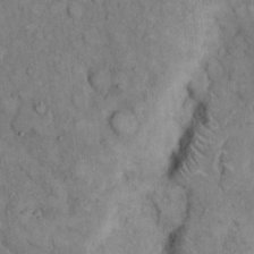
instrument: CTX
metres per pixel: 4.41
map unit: eHh
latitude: 12.4979
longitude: -64.7813
